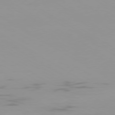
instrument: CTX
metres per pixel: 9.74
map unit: Ap
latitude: -79.5777
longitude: -92.8002
